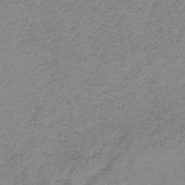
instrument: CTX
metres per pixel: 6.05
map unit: HNb
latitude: -33.7856
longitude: 58.8407
